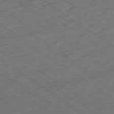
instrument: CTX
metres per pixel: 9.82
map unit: Ap
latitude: -79.5021
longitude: -52.1767
